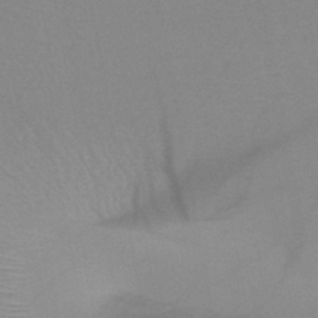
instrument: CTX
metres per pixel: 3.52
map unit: HNb
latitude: -45.5588
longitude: -42.6302
